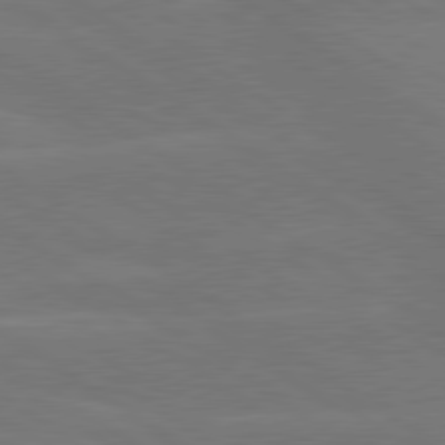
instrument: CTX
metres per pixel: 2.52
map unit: lApd
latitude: 79.8961
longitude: -125.0647
